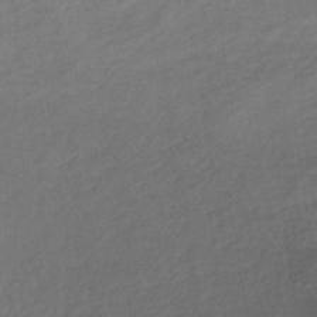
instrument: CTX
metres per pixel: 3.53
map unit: lHb
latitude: -34.3684
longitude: 65.0865
